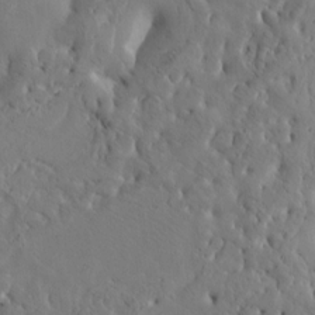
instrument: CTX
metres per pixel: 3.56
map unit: Htu
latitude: -2.6329
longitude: 168.5762
